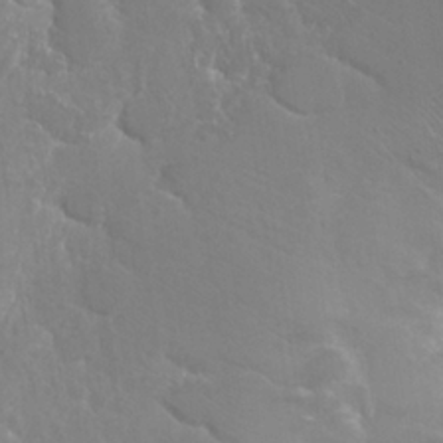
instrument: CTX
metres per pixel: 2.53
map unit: Hto
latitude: 23.2348
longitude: -40.4223
